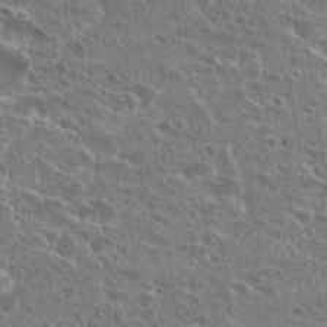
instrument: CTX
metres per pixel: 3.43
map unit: Hto
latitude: 26.2712
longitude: -45.8016
